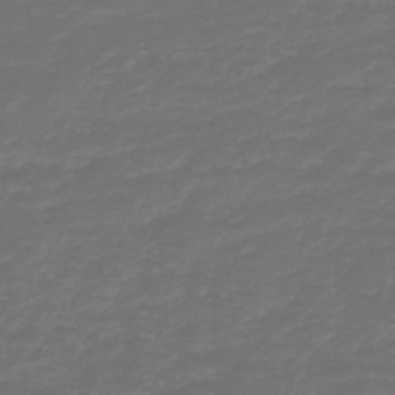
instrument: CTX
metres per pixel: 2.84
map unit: HNb
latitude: -47.5021
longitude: 54.5952
